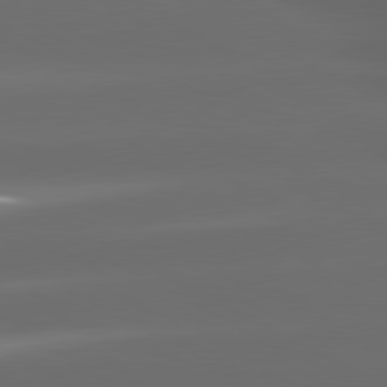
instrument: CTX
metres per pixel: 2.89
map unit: lApd
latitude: 80.5168
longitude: -145.4804
